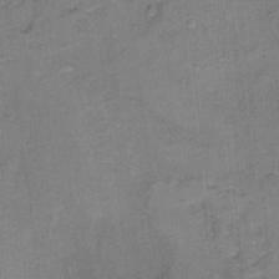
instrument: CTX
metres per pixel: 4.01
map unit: Ht
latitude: 8.1956
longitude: -38.1578
